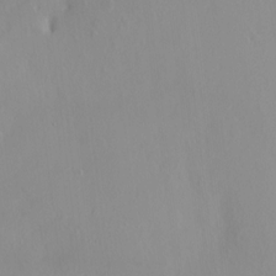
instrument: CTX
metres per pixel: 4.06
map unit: HNhu
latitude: 2.8947
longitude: 6.9353
